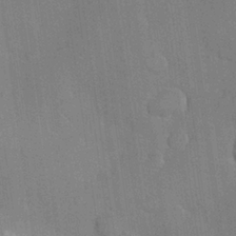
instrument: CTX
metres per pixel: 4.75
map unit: Hve
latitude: 25.3292
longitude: 150.8975
